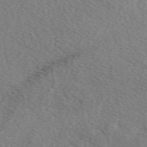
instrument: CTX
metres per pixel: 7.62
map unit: eAb
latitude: 50.1011
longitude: 116.8219
